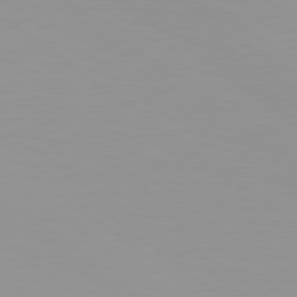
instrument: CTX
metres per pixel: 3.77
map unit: Hpe
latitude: 78.6113
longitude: -142.7057
